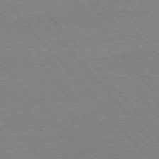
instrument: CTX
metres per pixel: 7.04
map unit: Ap
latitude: -76.3684
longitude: -94.6302
